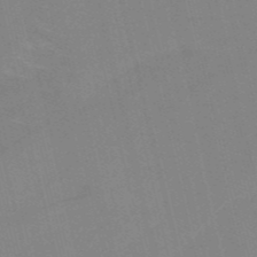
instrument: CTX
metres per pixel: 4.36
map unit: HNb
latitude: -52.0472
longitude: -44.9136
